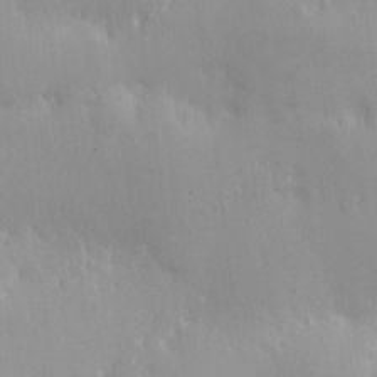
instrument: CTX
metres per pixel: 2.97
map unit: Nhe
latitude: -1.6344
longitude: -59.4804
